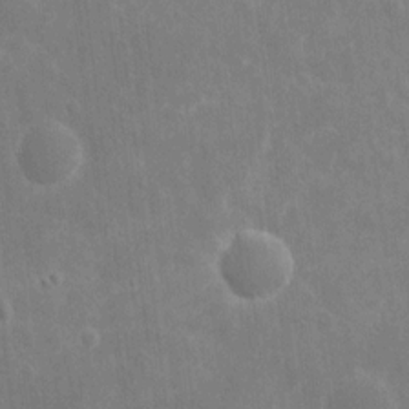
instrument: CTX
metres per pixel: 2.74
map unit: eHh
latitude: 8.7813
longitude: -71.6883
